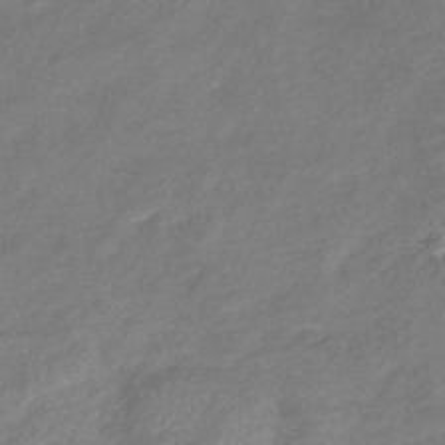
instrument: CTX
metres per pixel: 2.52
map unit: lHb
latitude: -39.6344
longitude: 75.6722
